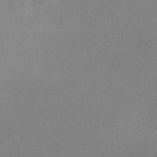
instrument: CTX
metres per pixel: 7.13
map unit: HNhu
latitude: 5.7261
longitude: 6.9163
